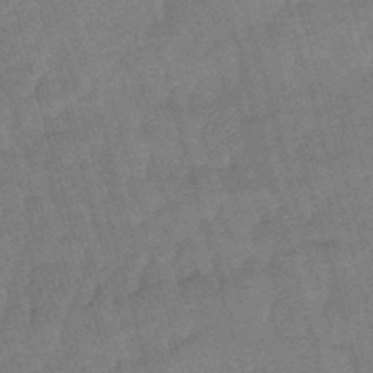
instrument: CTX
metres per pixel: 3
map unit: eHb
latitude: -49.2943
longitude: 76.9353
